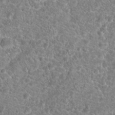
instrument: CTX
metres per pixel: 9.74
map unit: Hto
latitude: 18.1955
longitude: -41.0458
